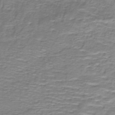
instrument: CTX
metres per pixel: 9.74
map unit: lHb
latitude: -40.1228
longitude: 58.8785
